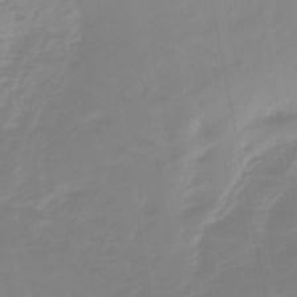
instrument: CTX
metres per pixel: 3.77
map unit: lHb
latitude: -48.9920
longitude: 82.4629
